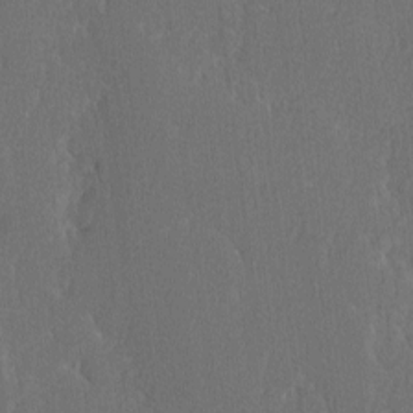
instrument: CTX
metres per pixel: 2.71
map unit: lAvf
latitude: -7.9745
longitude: -114.3278
